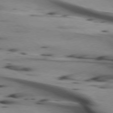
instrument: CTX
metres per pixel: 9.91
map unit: lApd
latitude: 74.8191
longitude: -65.6694
